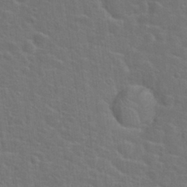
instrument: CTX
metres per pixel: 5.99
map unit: Hto
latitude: 23.8961
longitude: -47.8395
